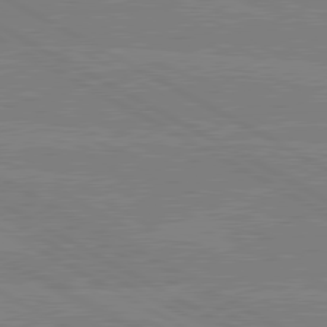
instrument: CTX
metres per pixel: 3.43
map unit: lApd
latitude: 80.4790
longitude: -127.0081
